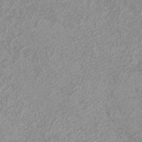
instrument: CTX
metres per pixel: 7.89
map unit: eHh
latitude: -7.2376
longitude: -77.0080
